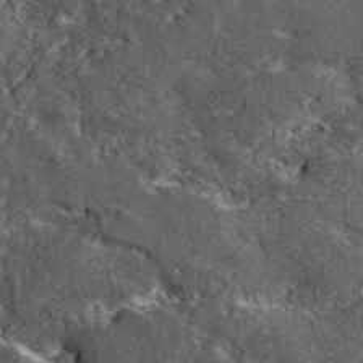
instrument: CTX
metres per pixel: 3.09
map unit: lHvf
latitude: 41.9528
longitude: -89.0270
